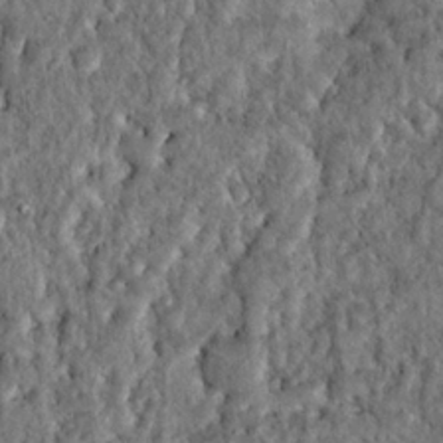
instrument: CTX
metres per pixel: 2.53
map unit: Hto
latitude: 15.8395
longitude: -35.4048
